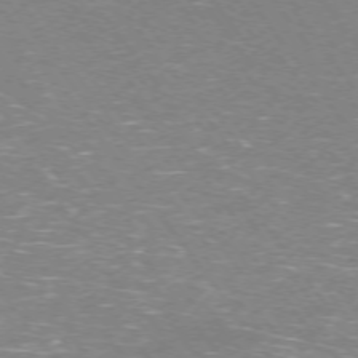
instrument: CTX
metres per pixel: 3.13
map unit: Ap
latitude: -74.7652
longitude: -75.0458
